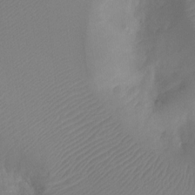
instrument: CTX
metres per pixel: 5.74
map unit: Ht
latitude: -9.4454
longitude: -34.3467
